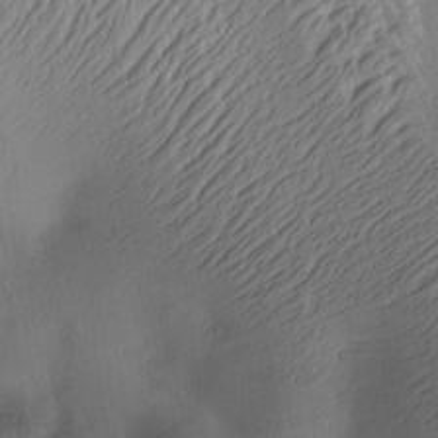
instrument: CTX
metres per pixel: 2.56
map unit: Htu
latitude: 2.7813
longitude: 178.7652
